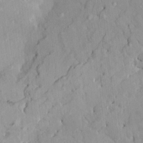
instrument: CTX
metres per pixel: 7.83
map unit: HNhu
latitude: 5.2537
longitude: 2.9163
